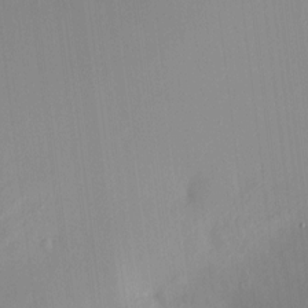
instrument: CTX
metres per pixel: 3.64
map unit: HNhu
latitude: 6.4979
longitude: 8.5574
